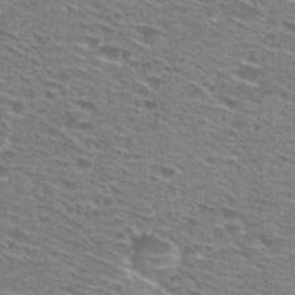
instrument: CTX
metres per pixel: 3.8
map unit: Hto
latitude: 28.8569
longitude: -47.0459
